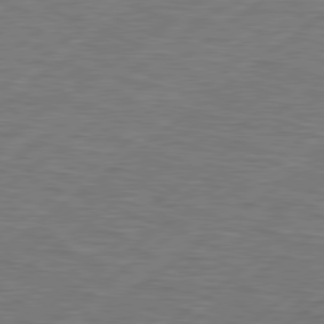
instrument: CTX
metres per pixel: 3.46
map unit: Hpe
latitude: 79.0648
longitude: -120.6113
